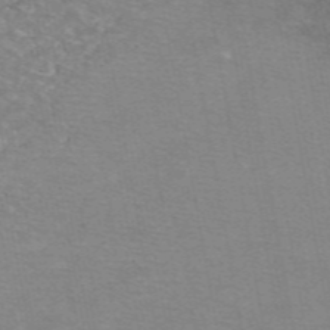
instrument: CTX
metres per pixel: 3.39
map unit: eAb
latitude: 48.7057
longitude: 105.4265
